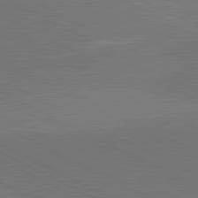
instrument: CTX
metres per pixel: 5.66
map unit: lApd
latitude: 81.3859
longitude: 149.6344
